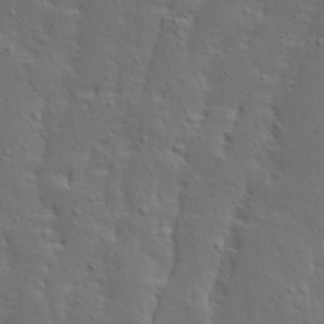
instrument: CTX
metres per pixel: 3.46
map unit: Ave
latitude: 13.5560
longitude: -135.6316
